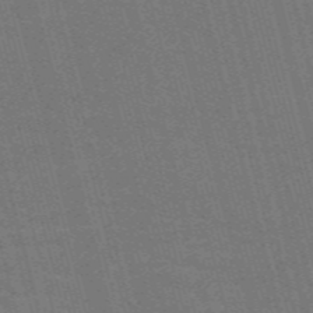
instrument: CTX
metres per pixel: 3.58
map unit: Nve
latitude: -59.0297
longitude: 62.4440
